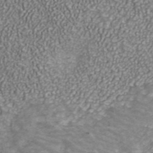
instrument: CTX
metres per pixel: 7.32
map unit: ANa
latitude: 40.6112
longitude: 20.7652
